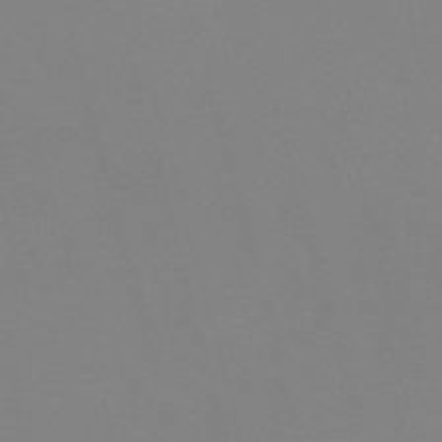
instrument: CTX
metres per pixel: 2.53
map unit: Nve
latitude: -57.9178
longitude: 60.4251
